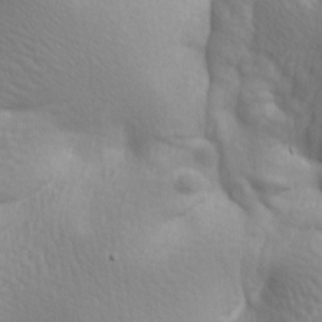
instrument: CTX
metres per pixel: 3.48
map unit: lAa
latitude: -8.1228
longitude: -126.0633
